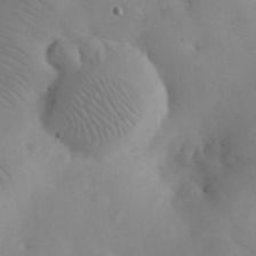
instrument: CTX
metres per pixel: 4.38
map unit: eHh
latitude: 25.9528
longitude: -66.7435
